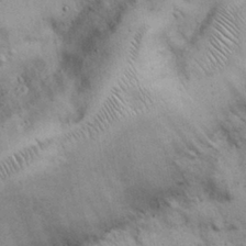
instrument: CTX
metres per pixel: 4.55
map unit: Nhu
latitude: 26.8758
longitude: -68.3090
